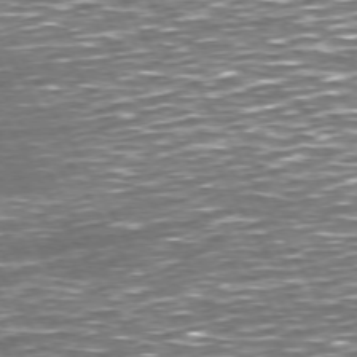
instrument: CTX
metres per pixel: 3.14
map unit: Hpe
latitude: 71.9339
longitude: -125.9339
